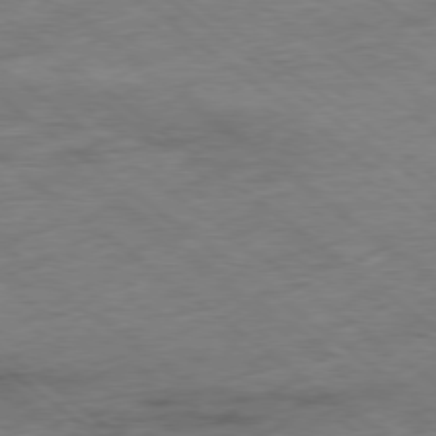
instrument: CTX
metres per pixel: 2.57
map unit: Ap
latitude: -79.0297
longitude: -50.0633
